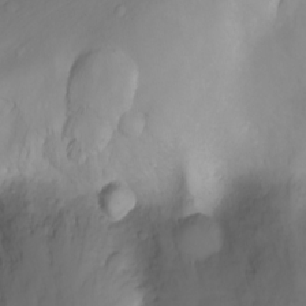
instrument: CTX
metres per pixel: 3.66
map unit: Nhu
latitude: -4.5196
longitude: -73.5938
